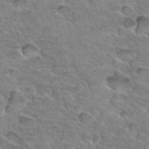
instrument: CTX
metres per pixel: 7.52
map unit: Hto
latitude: 34.0444
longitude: -46.0822
